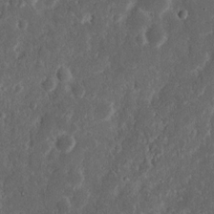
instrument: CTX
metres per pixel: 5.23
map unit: Nhu
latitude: 14.1389
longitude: -73.5183
